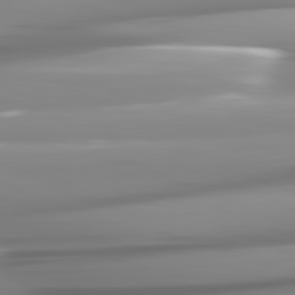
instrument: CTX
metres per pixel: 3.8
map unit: lApd
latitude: 82.0444
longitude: -143.0270
